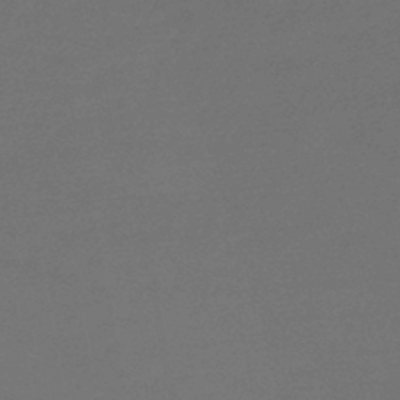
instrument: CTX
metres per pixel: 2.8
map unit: lHb
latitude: -45.3321
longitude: 75.0109
